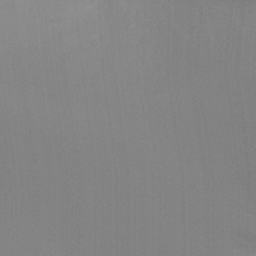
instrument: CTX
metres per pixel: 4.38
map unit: Ht
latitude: -6.0472
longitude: -26.6491
